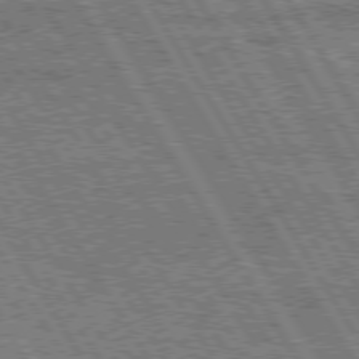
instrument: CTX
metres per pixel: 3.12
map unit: Hpe
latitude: 75.3860
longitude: -154.5546
